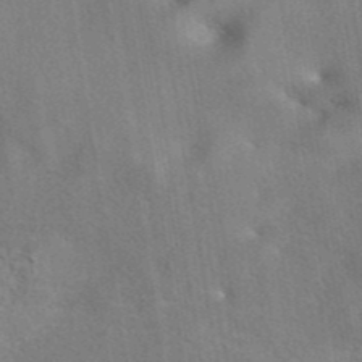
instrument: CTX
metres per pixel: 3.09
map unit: eAb
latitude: 42.5357
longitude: 104.5762
